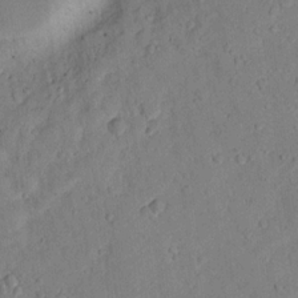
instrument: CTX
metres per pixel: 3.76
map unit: lHvf
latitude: 13.1214
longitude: 177.8611
